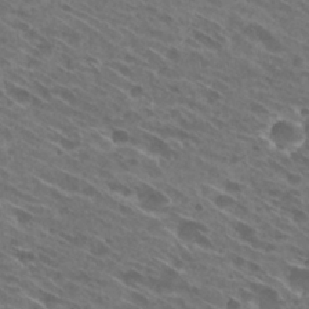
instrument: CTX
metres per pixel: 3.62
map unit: Hto
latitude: 29.2348
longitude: -44.3656
